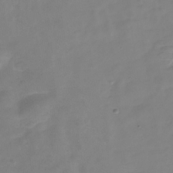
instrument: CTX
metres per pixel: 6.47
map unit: Hve
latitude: -32.0661
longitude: 93.2754
